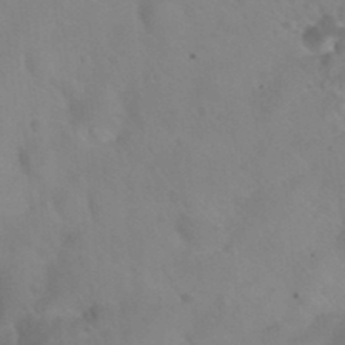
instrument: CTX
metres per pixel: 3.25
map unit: Nhu
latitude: 26.4601
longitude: -54.8569
